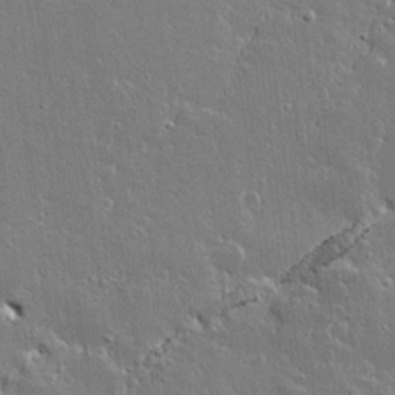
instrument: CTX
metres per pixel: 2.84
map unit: lAvf
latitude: 14.4223
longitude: -127.9906
